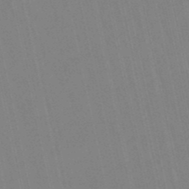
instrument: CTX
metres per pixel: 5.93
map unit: eHb
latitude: -49.9367
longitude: 76.8408
